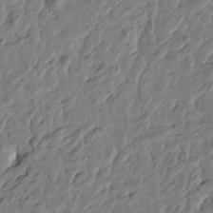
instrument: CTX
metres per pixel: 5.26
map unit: Htu
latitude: -2.4817
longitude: -179.7261
